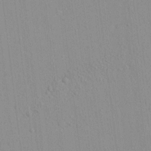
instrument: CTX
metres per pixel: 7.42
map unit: lAvf
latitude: 8.1200
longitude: 167.3132
